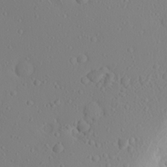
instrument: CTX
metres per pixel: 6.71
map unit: Aa
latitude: 23.2348
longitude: -146.0444
